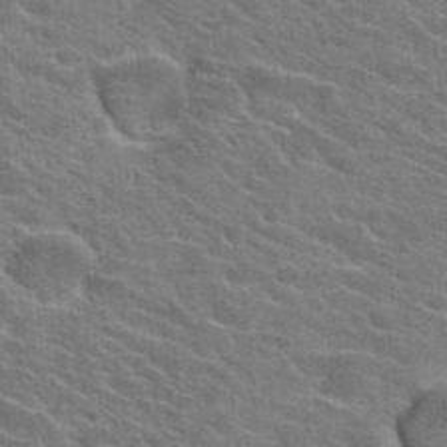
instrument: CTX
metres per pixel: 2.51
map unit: Hto
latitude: 24.1955
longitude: -36.7058
